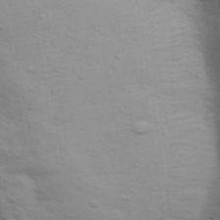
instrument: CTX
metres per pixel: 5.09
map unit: Ave
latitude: 39.6505
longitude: -113.9150
